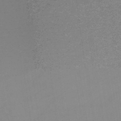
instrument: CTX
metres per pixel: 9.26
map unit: lHb
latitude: -44.8597
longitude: 66.4440
